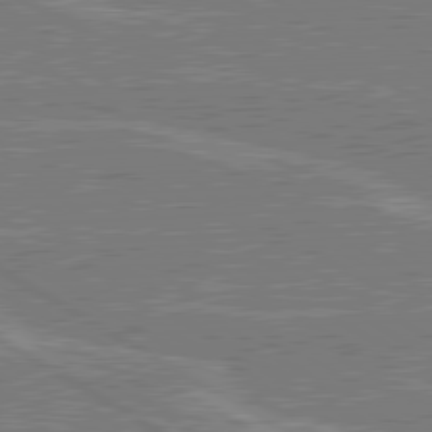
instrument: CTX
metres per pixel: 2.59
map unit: lApd
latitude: 80.4790
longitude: 119.8800
